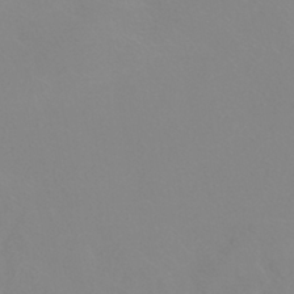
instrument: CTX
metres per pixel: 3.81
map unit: HNhu
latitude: -40.6329
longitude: 93.6155
